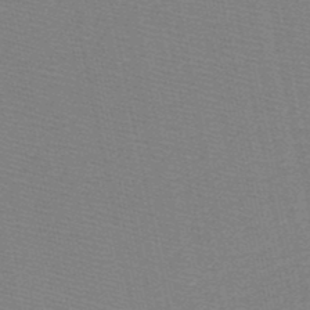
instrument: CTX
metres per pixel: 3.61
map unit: HNb
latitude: -48.8030
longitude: -40.8569
